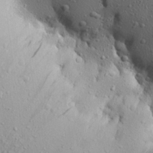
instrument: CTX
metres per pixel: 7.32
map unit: Aa
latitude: 22.7057
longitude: -143.6505
